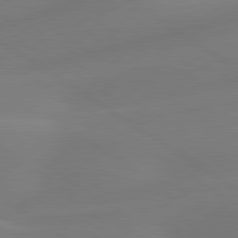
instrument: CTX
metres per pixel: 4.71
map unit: lApd
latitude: 79.8395
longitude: -90.9136
